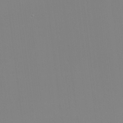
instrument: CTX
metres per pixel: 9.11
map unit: Nhu
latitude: -4.5573
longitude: -83.4048
